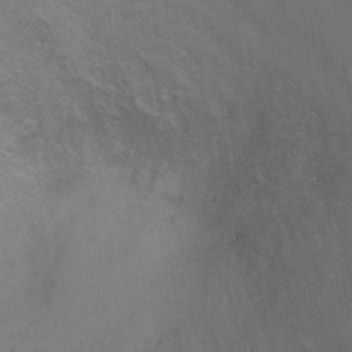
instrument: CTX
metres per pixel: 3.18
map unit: Ht
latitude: -6.1039
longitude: -34.8569
